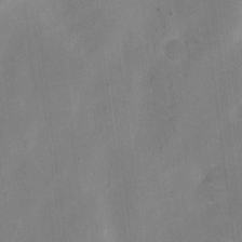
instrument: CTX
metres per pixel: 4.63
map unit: eHh
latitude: 10.6869
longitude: -69.1970
